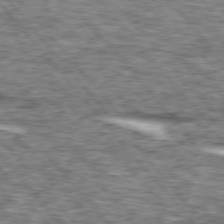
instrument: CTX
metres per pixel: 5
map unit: lApd
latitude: 76.0255
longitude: -82.1577
